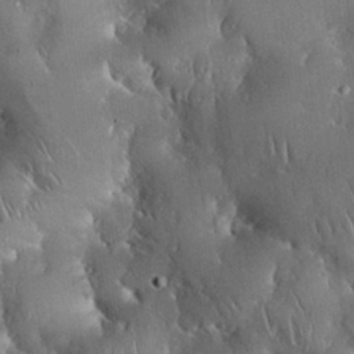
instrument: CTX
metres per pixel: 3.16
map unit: Nhu
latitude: 28.3467
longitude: -67.1781
